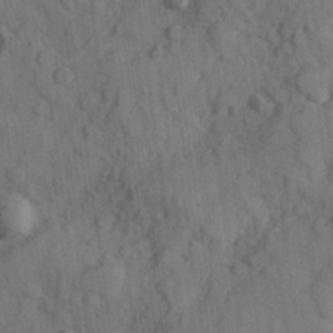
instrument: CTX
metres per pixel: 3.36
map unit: Hve
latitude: 25.0458
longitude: 147.8422
